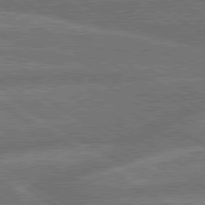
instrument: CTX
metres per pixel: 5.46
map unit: lApd
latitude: 79.9150
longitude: -162.0255
